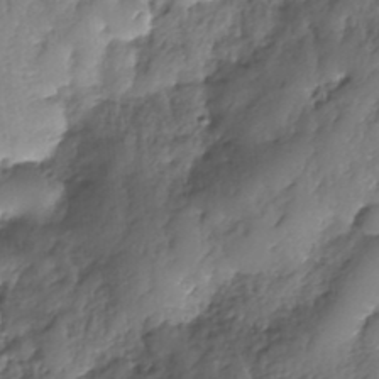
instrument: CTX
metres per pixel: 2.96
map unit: Nhe
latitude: -37.3320
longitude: -148.1011
